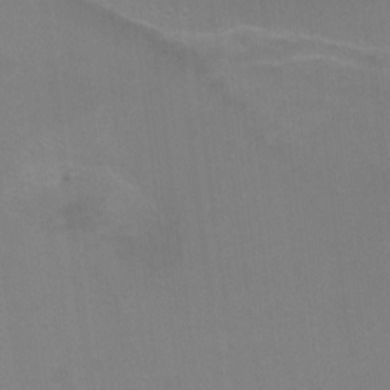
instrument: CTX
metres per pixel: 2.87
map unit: Hto
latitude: 0.5168
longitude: -33.5560
